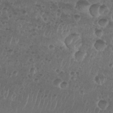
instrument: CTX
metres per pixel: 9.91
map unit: Nhu
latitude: 27.0459
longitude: -51.5182
